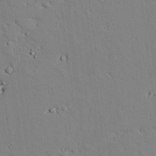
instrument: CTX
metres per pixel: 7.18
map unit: lAvf
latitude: 26.3656
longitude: -110.4790
